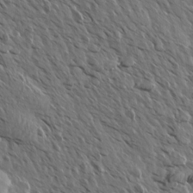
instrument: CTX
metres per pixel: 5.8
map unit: Aa
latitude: 13.7072
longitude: -143.1403
